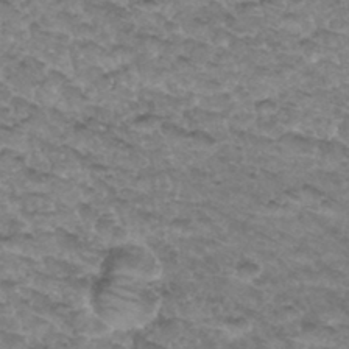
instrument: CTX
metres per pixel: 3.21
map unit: Hto
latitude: 33.9906
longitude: -47.6694
